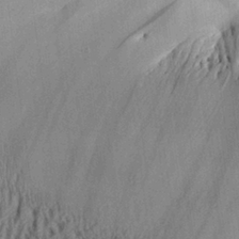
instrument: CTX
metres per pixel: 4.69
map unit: Aa
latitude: 26.0822
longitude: -134.8002
